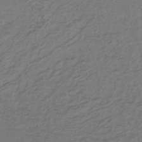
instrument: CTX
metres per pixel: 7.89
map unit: lHb
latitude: -39.3510
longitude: 62.0094
